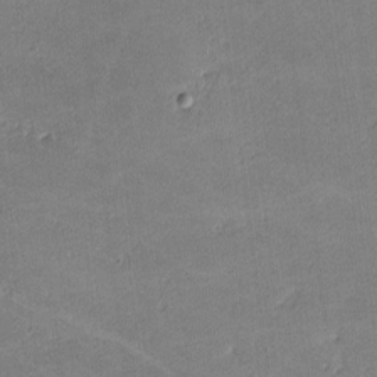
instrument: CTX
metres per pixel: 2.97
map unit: lHvf
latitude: -11.3132
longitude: -104.1389
